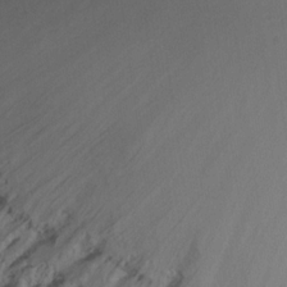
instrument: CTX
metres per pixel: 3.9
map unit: HNhu
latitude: -28.2928
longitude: 74.7464
